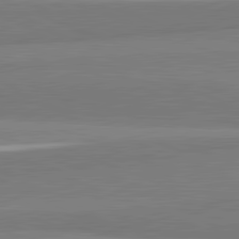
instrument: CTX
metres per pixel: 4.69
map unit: lApd
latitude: 82.2144
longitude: 173.8233
